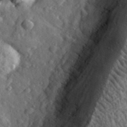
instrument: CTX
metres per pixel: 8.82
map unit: eHh
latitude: 35.0836
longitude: -80.5168
